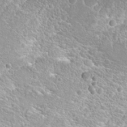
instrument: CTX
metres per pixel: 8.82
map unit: Hto
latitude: 21.4994
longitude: -31.4994
